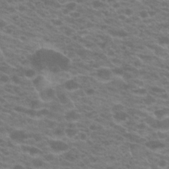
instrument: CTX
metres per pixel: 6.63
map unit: Hto
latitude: 21.7828
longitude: -37.3860
